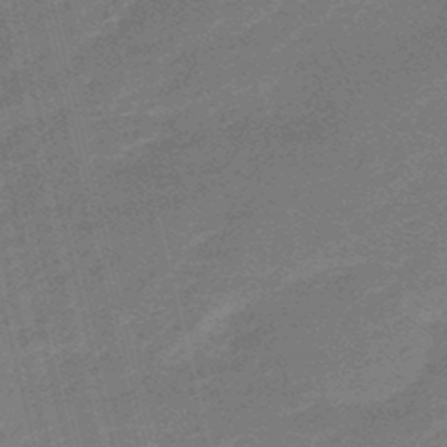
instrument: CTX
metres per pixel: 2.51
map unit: eHb
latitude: -48.0661
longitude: 86.8408
